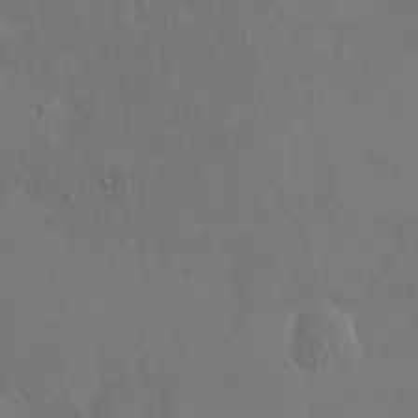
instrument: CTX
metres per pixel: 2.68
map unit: HNhu
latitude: 6.8002
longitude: -0.2333
